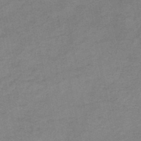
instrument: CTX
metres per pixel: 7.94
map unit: HNb
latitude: -46.0472
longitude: -36.1200
